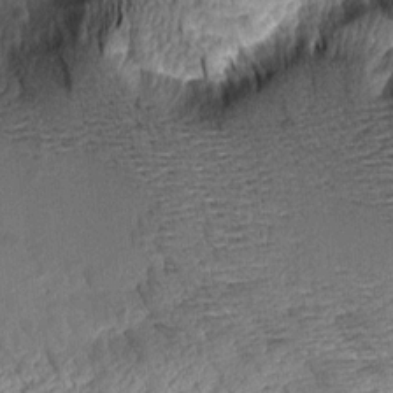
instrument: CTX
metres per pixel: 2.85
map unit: Aa
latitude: 9.1025
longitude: -128.7624
